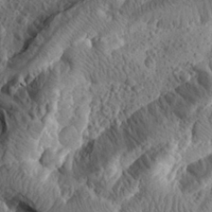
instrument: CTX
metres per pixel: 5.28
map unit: Aa
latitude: 24.4223
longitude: -143.9150
